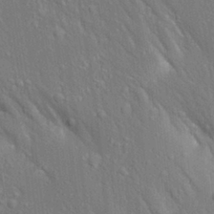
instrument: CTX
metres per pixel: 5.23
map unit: Aa
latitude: 18.2900
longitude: -149.4615
